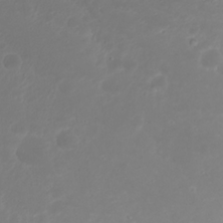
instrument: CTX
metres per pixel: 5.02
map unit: Nhu
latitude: 22.5168
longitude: -64.1200
